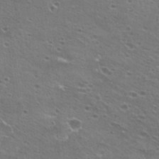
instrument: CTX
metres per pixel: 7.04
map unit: Hto
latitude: 22.6868
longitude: -41.7449
